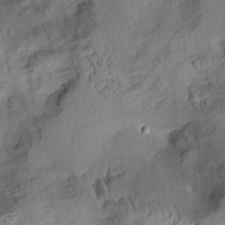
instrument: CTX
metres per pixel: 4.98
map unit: Aa
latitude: 9.9150
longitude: -142.8947
